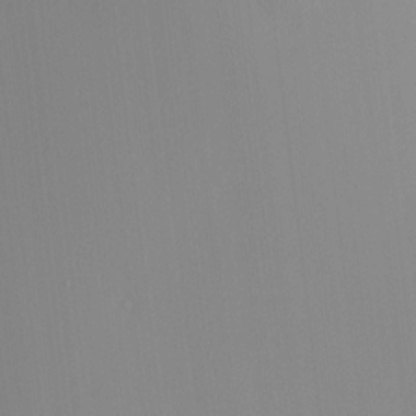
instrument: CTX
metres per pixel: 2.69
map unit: HNhu
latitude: 7.5560
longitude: 8.7274
